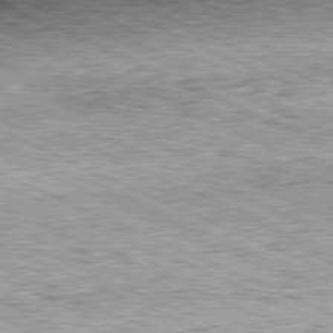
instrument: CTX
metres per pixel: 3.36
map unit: Hpe
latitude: -82.0283
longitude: 10.7841
